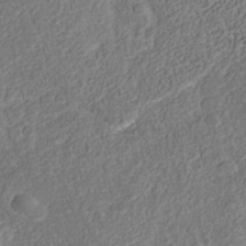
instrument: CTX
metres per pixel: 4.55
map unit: Nhu
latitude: -39.3132
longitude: -85.3293
